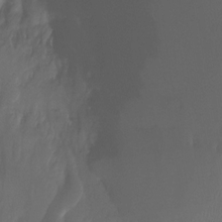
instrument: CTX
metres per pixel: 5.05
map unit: Ht
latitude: -14.7086
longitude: -49.4615
